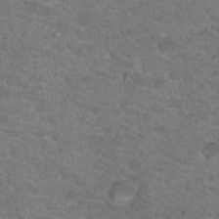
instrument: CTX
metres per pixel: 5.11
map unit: Hto
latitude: 18.4412
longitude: -34.6301
